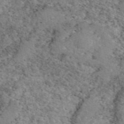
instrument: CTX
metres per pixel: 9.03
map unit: eAb
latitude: 49.7450
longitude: 112.9164
